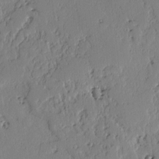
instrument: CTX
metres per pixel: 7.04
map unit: lAvf
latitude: -2.4628
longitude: -106.2145
